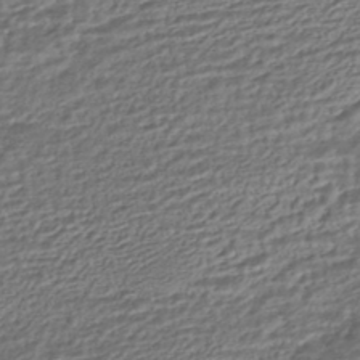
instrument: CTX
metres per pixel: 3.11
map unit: HNhu
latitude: -44.9353
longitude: 101.3887
